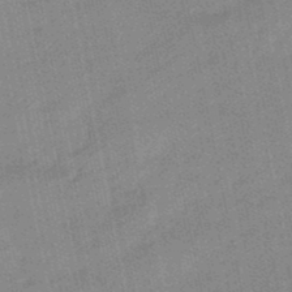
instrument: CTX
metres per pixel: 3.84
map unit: lHb
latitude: -48.7463
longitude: 80.5385
